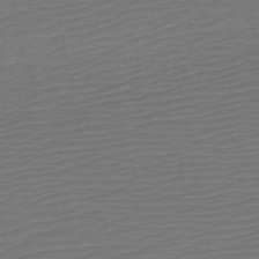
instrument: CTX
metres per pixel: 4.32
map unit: HNb
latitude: -54.1417
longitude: -44.2711
